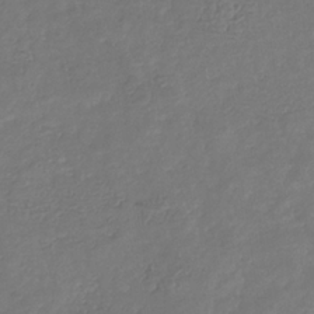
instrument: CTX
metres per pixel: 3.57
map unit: eHb
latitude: -31.8422
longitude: 73.1998
